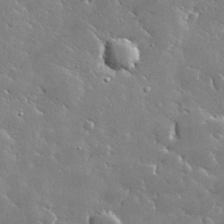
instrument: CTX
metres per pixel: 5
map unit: lHvf
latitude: 31.9151
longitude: -93.0647
